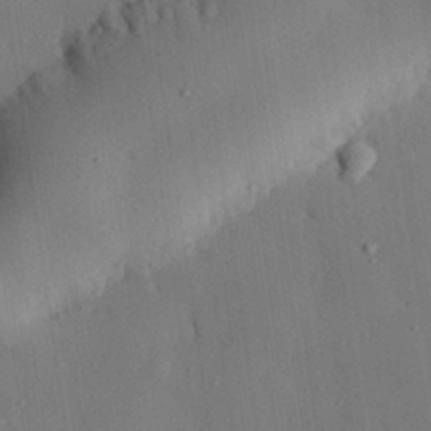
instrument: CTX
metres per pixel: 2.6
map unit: eHh
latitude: 28.3656
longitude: -79.4805
